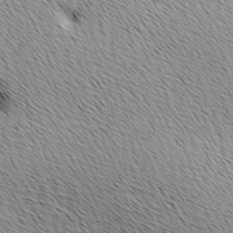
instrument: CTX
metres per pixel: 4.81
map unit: Ave
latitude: 10.0822
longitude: -107.5182
